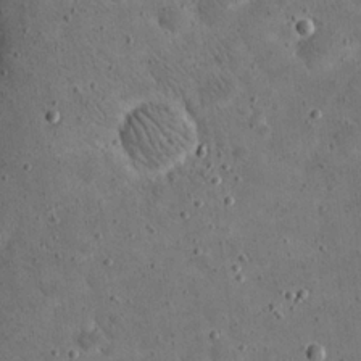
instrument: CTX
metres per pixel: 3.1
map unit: eHh
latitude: 21.2159
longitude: -65.5182
